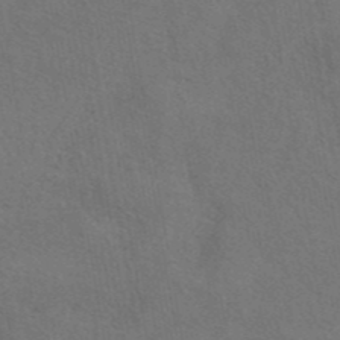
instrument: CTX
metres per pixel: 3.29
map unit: eAb
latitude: 43.1403
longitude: 110.0850
